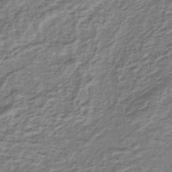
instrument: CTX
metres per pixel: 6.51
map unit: lHb
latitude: -40.1795
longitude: 71.8800
